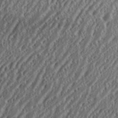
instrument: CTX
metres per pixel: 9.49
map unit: eHh
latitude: 34.8758
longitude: -132.1200
